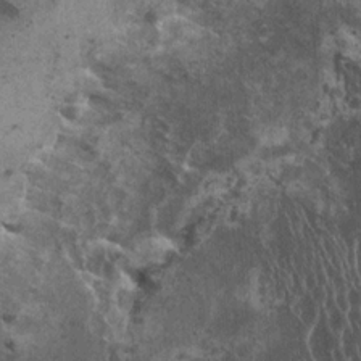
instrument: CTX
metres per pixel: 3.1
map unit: HNhu
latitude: 2.1389
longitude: 4.6518
